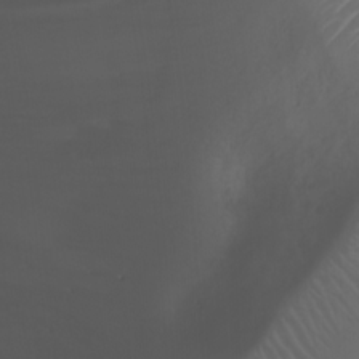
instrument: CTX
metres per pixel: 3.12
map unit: Ht
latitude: 1.4048
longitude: -21.9528
